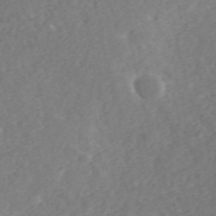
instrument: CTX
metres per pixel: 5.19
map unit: ANa
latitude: 41.7071
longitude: 33.9367
